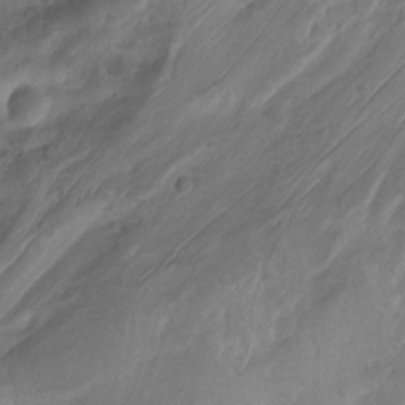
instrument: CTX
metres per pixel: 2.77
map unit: Nhu
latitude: -13.4077
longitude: -62.2334
